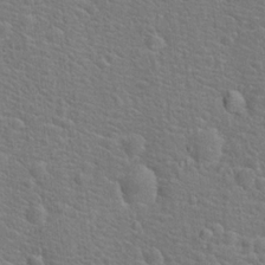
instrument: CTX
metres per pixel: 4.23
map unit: Hto
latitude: 17.3482
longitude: -42.9892
